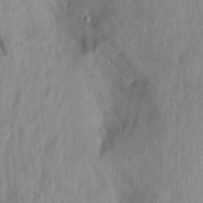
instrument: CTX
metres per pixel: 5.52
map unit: Aa
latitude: 19.9906
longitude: -147.4238
